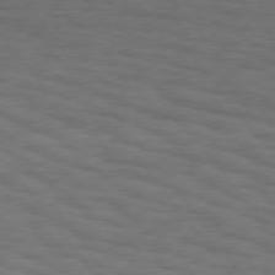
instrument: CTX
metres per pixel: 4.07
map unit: Hpe
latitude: 75.1025
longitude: -136.7813
